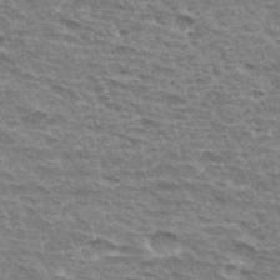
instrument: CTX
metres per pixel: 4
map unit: Hto
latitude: 33.3482
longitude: -45.1214
